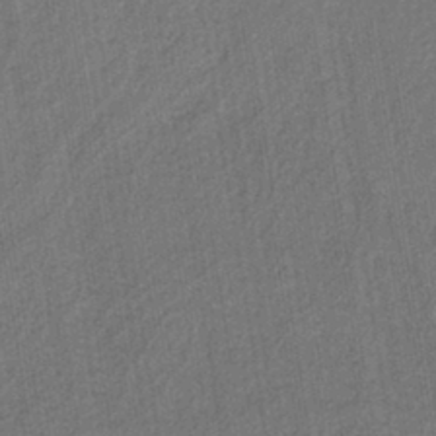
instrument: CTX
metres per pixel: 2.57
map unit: eAb
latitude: -39.8800
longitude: 51.9178
